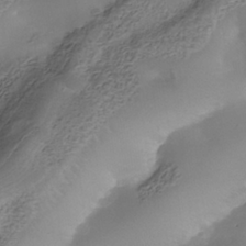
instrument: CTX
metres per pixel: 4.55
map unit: Nhe
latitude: -38.3684
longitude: -116.9325
